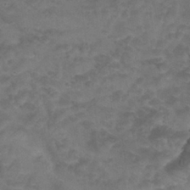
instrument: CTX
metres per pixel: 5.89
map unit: Nhu
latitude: 25.3481
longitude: -53.5371
